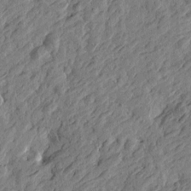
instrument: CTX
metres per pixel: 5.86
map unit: Htu
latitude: -3.5210
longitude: -179.1592
